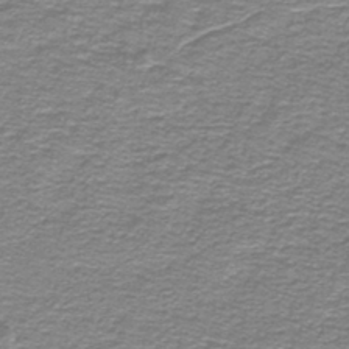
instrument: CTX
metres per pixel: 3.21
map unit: lHb
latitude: -41.1053
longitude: 55.5777
